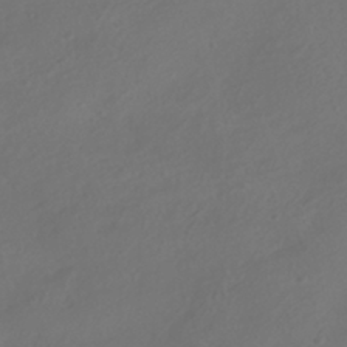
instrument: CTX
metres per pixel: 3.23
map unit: HNhu
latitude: -41.8422
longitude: 106.7463
